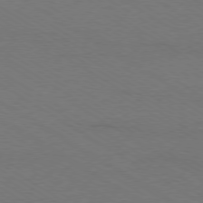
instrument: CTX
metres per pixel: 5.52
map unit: Ap
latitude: -79.3509
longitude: -84.3089
